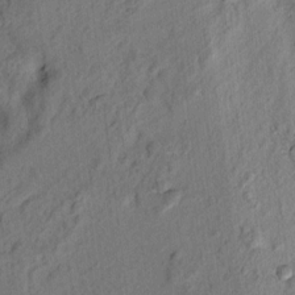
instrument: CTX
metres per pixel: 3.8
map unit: lAvf
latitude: 7.6316
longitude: 165.4455
